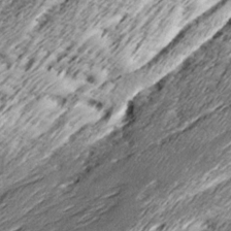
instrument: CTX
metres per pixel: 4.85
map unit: Ave
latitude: 16.1956
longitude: -136.9325
